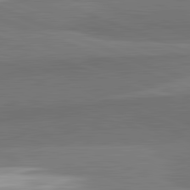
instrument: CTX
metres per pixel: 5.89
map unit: lApd
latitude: 82.4412
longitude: 151.4076
